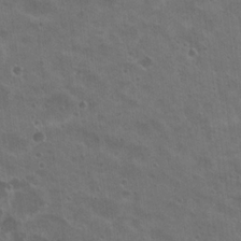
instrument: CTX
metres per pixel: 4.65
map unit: Nhu
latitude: 19.4237
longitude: -30.2901
